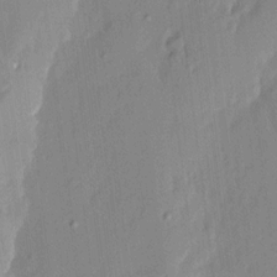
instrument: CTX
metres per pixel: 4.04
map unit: eHh
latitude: 3.8961
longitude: -77.0080
